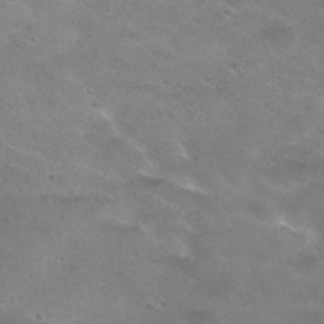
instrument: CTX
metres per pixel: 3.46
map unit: Hto
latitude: 30.8947
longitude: -47.5560
